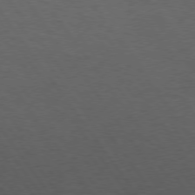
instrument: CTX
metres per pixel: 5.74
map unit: Hpe
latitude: 75.0081
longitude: -140.7435
